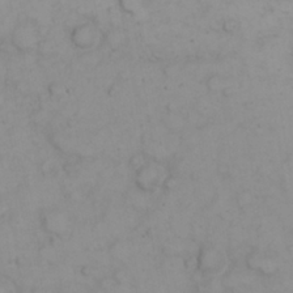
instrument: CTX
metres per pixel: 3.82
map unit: eHh
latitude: 22.9892
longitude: -59.3860
